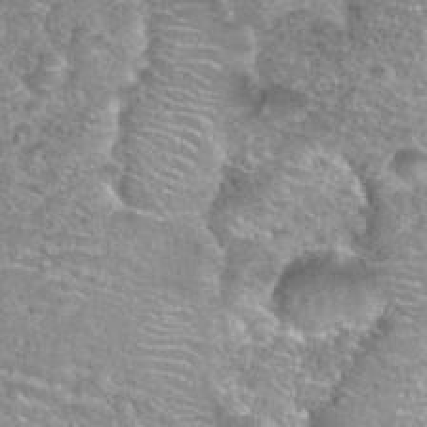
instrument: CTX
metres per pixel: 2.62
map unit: Nhu
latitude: 30.2901
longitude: -49.5560
